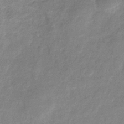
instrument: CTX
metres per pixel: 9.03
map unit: eHb
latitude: -32.0283
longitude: 75.0298
